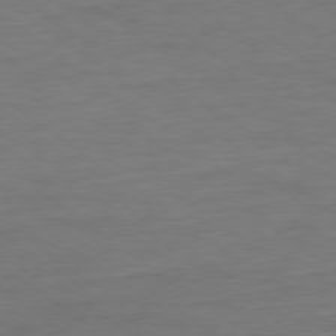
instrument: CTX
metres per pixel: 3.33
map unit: Ap
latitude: -79.1053
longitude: -88.8947
